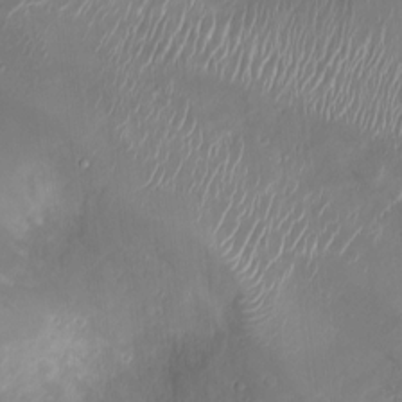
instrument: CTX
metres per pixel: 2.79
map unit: Ht
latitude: -11.1242
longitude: -20.4223
